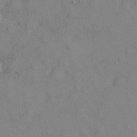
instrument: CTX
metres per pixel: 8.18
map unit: Nhu
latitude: 28.0822
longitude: -70.6679
